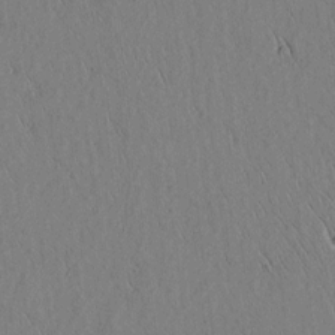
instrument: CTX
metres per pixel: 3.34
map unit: lAvf
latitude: 5.3104
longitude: 159.3131
